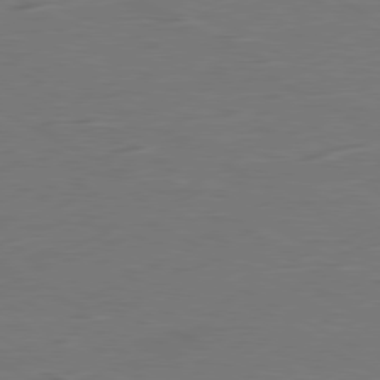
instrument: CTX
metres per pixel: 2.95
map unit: Ap
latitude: -80.8408
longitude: -61.8583
